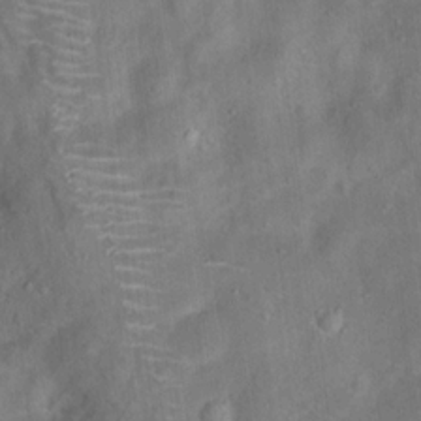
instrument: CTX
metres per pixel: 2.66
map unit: Hto
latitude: 15.7450
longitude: -42.3278
